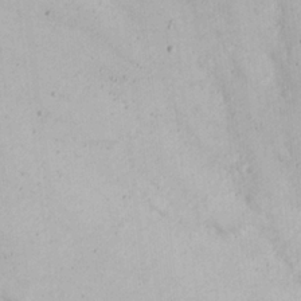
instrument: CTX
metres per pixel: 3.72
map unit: Nhu
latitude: 20.8002
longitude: -72.3846
